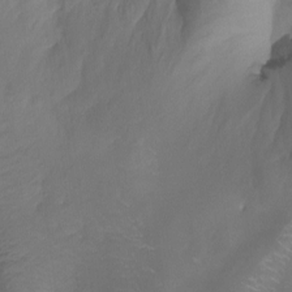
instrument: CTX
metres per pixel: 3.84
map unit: Hto
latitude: -7.6344
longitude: -49.9717
